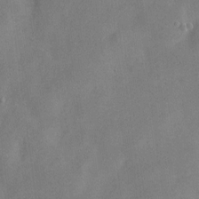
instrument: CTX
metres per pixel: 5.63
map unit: Nve
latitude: -24.3306
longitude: 107.1054
